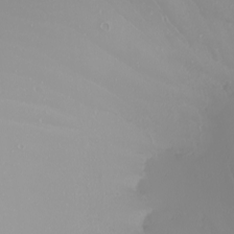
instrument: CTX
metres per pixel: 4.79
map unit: Nhu
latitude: -7.6155
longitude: -94.1389
